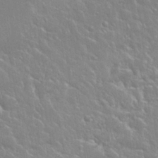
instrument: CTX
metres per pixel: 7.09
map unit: Nhu
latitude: 24.7435
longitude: -59.5938
